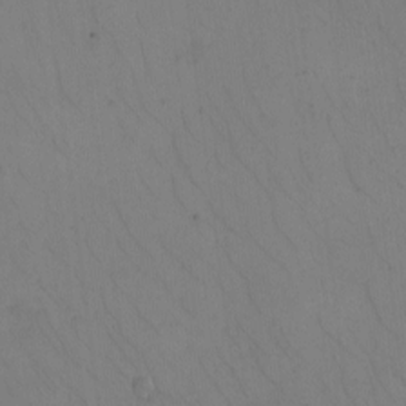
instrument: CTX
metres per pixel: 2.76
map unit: eHh
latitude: -9.6344
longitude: -65.7450
